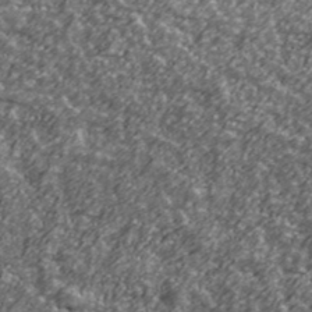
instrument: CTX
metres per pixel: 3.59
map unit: Ave
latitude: 42.5546
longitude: -113.8394
